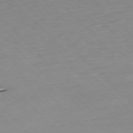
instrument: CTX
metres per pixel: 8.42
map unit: Hpe
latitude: -77.8233
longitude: 12.8975
